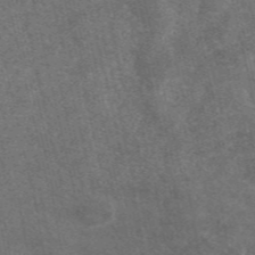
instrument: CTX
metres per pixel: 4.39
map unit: eAb
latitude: 46.7813
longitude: 119.1242
